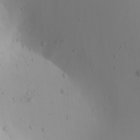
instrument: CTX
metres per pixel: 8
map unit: Ave
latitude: 22.7057
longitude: -137.0837
